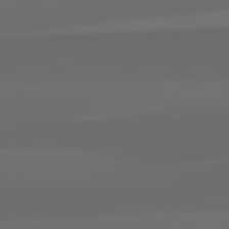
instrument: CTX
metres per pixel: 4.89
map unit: lApd
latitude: 82.3278
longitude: 134.4062
